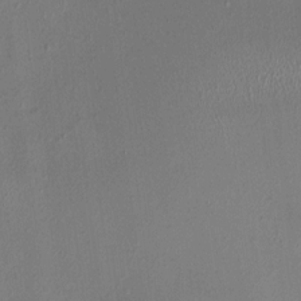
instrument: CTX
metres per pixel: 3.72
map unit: HNhu
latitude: 4.2522
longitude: 6.0661
